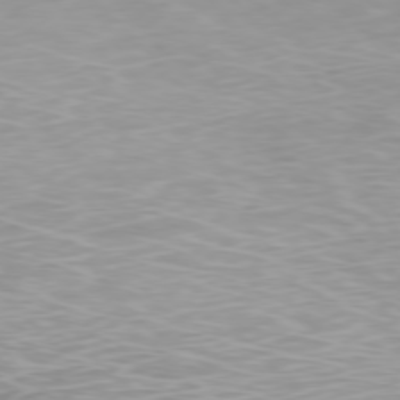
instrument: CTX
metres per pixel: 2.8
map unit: Ap
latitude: -77.1620
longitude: -61.4426
